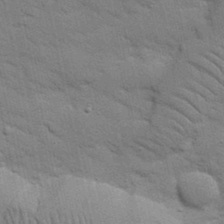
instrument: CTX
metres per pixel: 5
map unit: Nhu
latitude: 24.0822
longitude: -73.5749
